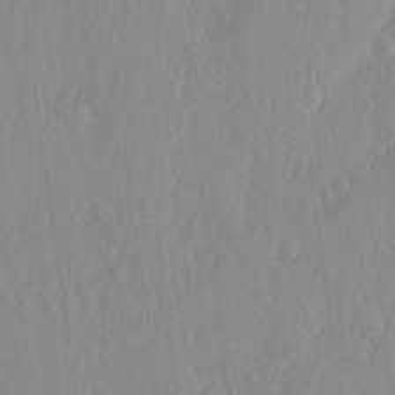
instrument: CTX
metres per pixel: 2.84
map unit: lHvf
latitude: 17.1592
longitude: -116.1767
